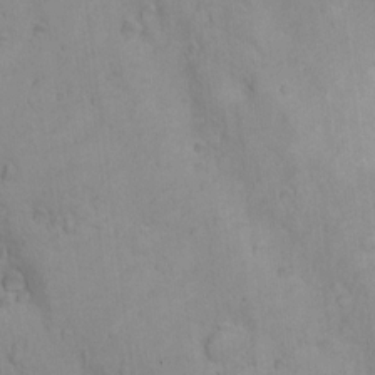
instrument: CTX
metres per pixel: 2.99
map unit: Nhu
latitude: 16.2145
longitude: -33.0270
